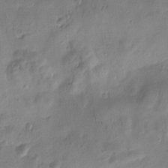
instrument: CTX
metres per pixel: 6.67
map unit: Htu
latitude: 0.5168
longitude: -175.6316
